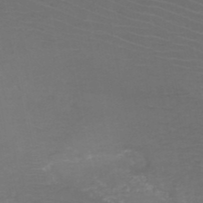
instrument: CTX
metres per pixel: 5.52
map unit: HNb
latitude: -50.2550
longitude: -44.1200
